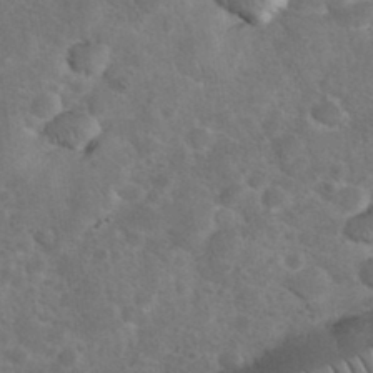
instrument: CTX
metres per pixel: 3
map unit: eHh
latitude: 36.0255
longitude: -66.0255
